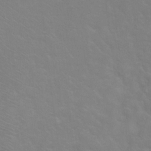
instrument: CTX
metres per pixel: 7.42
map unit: Ht
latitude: 0.1766
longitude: -35.6505
